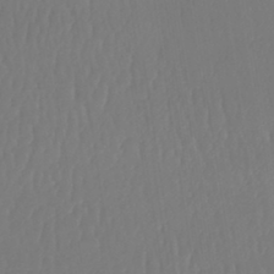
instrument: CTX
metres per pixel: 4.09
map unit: lHb
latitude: -42.8219
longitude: 66.8408
